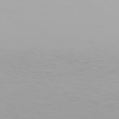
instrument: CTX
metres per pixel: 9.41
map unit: Hpe
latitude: 78.1011
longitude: -135.4237
